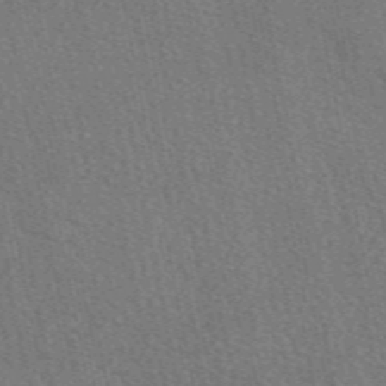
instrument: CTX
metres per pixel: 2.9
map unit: eAb
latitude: 48.9325
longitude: 115.8989
